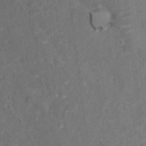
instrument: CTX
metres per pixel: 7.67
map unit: Hto
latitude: 15.4805
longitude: -36.4034
